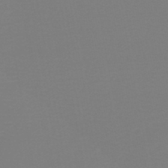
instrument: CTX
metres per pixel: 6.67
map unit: lHb
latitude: -46.2550
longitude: 72.3117
